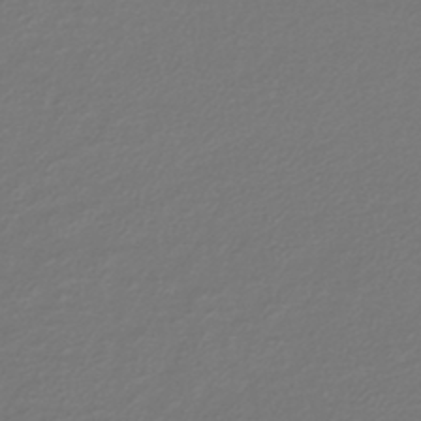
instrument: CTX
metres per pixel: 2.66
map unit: lHb
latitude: -43.7288
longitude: 69.4076
